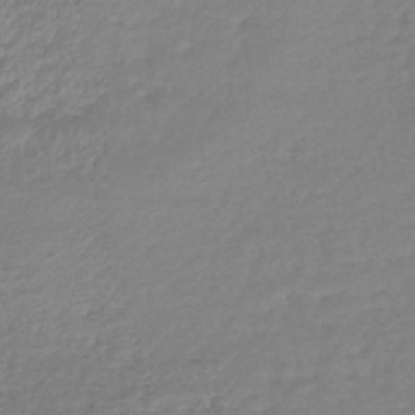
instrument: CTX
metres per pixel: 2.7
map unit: lHb
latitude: -41.8233
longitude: 68.9352
